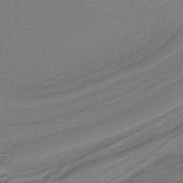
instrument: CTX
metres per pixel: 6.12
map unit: HNb
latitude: -38.5385
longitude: 53.2942
